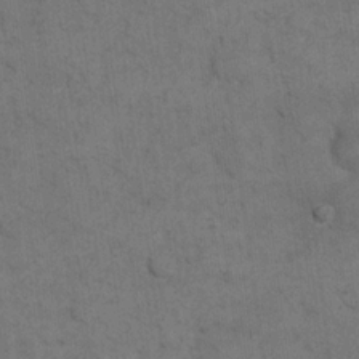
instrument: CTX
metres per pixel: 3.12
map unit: eHh
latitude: 18.7246
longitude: -63.4049
